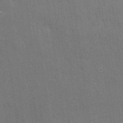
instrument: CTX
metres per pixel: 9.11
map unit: Nhu
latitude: 27.1970
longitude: -64.1767
